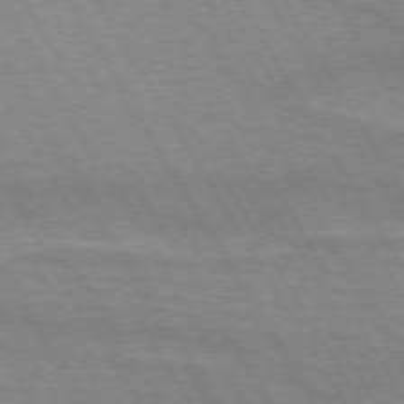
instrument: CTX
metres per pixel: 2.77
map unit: lApd
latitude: 72.5168
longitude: -55.9528
